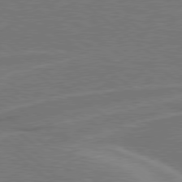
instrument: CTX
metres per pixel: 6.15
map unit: Hpe
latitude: 78.6680
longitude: -153.6127
